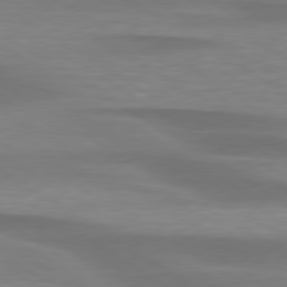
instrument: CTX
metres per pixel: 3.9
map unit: lApd
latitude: 79.4805
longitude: -88.2145
